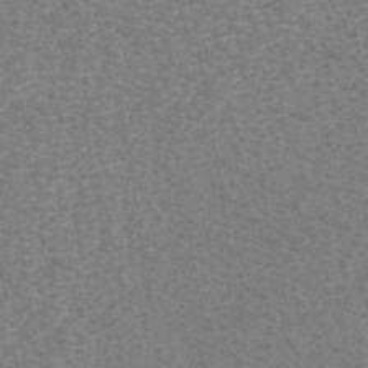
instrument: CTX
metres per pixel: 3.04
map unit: eHh
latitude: -40.8786
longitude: -29.6505
